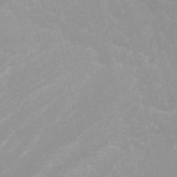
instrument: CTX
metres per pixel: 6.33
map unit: ANa
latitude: 43.5938
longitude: 28.0472
